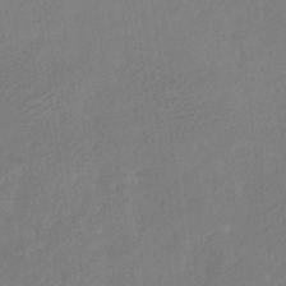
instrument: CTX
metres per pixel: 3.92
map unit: eHb
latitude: -30.1039
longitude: 69.9178
